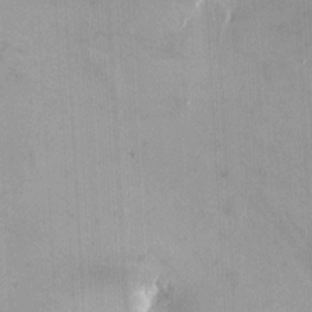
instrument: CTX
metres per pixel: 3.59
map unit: eHh
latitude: 4.4034
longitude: -68.9892
